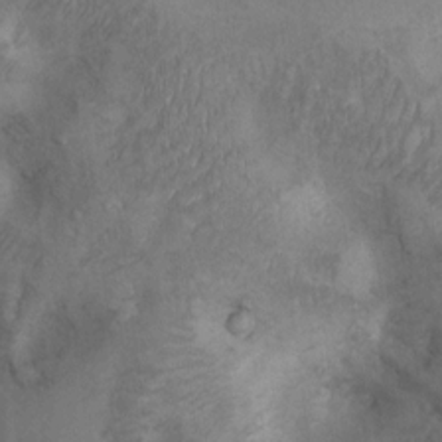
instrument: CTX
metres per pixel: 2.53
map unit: Nhu
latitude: 8.0633
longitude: -23.5938
